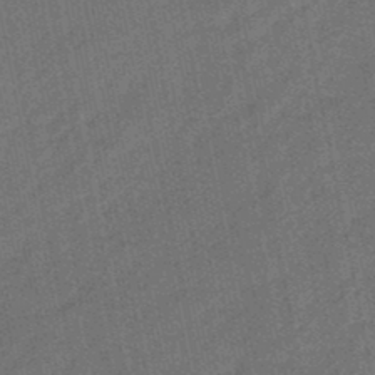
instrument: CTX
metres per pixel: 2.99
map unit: eHb
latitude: -46.5196
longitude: 85.5210
